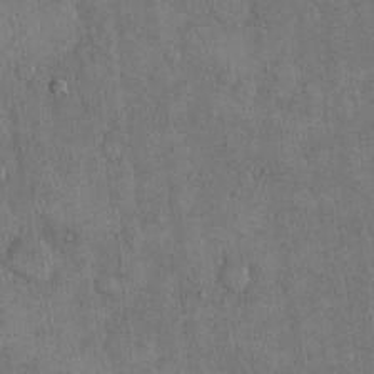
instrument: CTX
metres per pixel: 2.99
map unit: eHh
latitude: 15.0081
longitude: -68.2712
